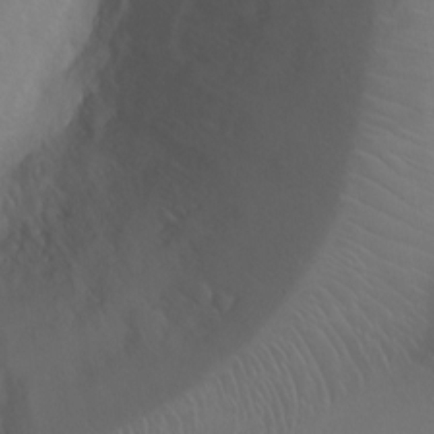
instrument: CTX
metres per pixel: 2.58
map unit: Ht
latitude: 0.1011
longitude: -46.0444
